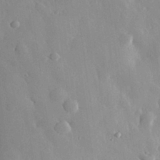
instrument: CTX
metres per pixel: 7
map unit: eHh
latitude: 29.6694
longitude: -79.5749
